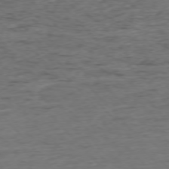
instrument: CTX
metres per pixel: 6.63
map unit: Ap
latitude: -76.5007
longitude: -91.8205
